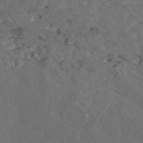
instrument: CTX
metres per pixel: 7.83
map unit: eAb
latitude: 47.3482
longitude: 111.3887
